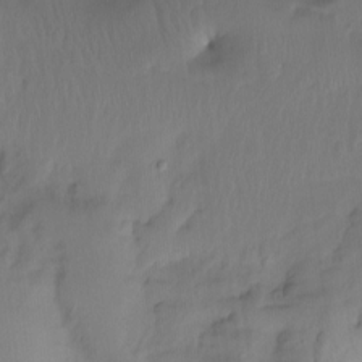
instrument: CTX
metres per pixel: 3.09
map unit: Hto
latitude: -7.8422
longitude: -47.2159
